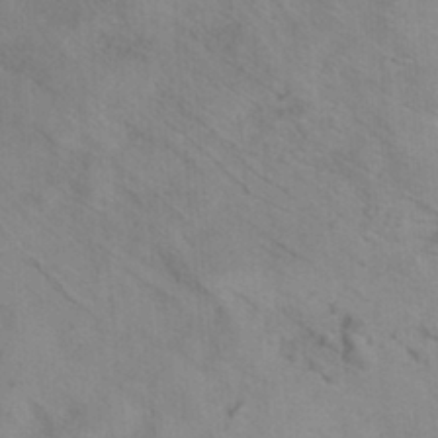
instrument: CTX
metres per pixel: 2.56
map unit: ANa
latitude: -39.1998
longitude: 96.1417
